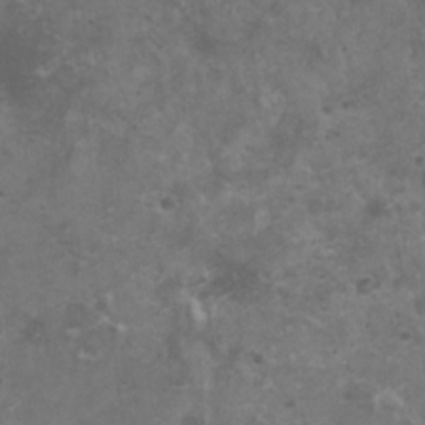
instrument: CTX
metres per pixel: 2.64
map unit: HNhu
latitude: 0.2711
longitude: 3.0486
